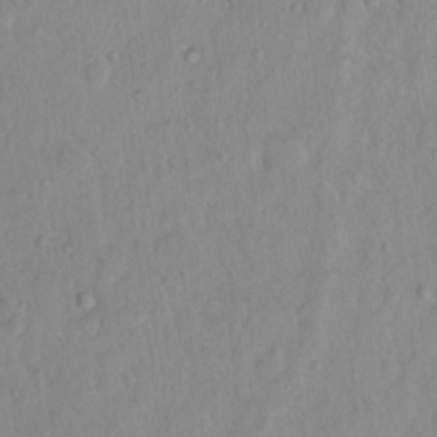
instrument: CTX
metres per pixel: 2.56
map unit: Hto
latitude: 13.5749
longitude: -37.1592
